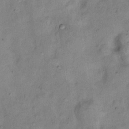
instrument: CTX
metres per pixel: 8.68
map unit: Nhu
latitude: 11.6883
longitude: -28.8569
